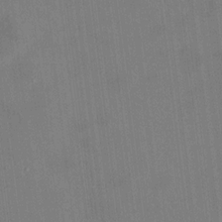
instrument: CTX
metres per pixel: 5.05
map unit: HNhu
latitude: 10.3656
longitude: 10.5763
